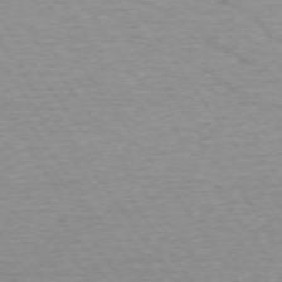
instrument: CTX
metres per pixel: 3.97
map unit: Ap
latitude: -74.4440
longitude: -79.8584
